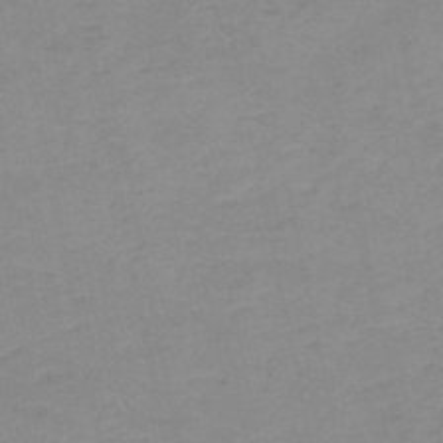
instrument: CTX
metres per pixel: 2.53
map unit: HNb
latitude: -51.5021
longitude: -52.2712
